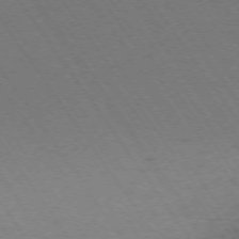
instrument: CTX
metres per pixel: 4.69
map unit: Ap
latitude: -74.3118
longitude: -71.1025
